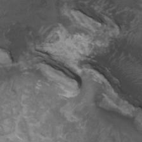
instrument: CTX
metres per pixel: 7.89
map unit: HNhu
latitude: 4.1956
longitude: 3.6910
